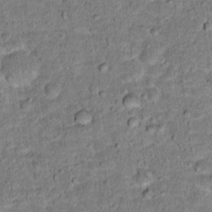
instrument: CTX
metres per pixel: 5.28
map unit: Hto
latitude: 15.8773
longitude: -38.8569
